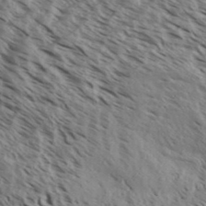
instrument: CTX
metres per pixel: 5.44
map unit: Aa
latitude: 32.0255
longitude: -139.1970
